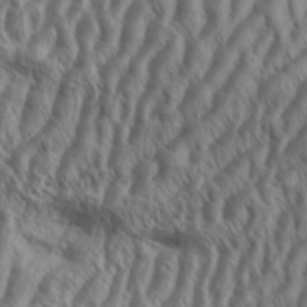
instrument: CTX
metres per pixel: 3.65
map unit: Aa
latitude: 33.9906
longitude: -138.5546
